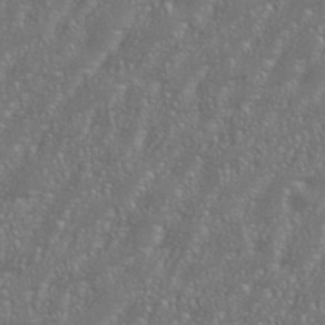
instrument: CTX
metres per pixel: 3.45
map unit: eHh
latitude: 35.7449
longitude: -132.5546
